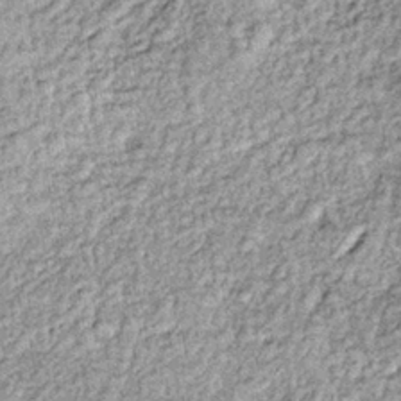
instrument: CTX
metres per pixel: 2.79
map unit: lHb
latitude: -36.2550
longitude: 66.6519
